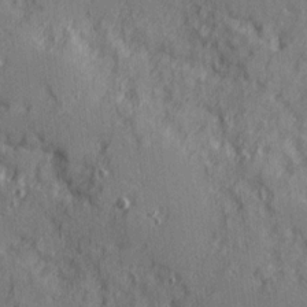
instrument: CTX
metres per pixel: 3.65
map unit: Ave
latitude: 10.5168
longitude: -101.8772
